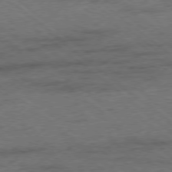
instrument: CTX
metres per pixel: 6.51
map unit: Ap
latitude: -78.6518
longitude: -50.2144
